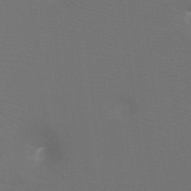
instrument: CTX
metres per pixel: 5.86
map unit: Htu
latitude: -7.5210
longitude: -32.9514
